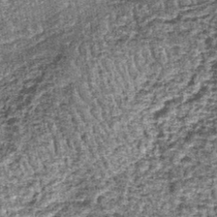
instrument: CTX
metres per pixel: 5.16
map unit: lHb
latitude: -39.6155
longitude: 64.8786
